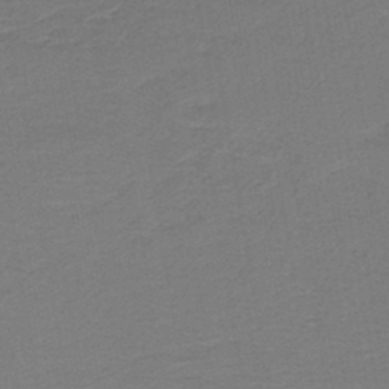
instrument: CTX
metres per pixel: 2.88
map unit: HNb
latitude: -43.2375
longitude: 49.7100
